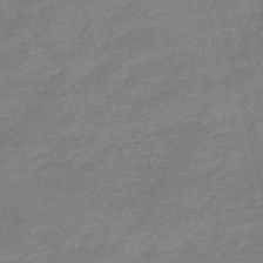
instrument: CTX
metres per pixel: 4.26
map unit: eHb
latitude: -48.7463
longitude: 87.0864
